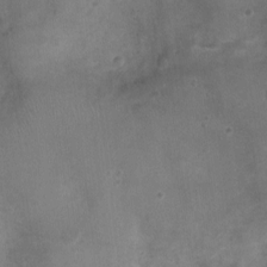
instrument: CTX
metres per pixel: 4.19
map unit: Ht
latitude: -4.7463
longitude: -16.0822
